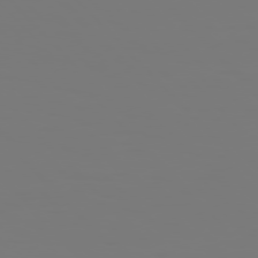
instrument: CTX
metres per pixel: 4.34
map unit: Hpe
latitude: 77.0458
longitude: -136.0633
